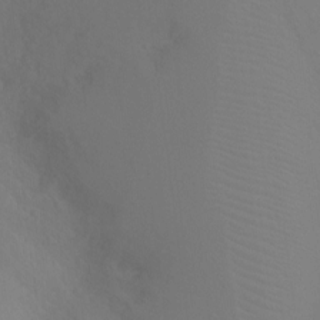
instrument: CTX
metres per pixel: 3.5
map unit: Ht
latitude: -8.7463
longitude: -37.5749
